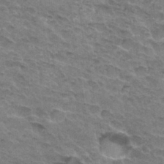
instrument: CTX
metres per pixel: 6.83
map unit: Hto
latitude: 33.1403
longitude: -46.8380
